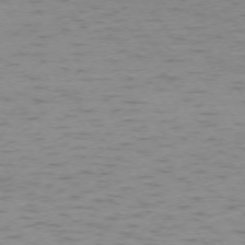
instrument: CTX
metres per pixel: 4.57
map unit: Ap
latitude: -74.3496
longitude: -79.5182
